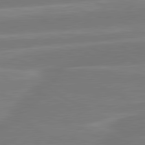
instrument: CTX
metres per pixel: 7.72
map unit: lApd
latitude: 81.3104
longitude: -135.1403
